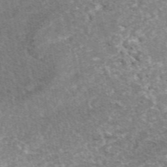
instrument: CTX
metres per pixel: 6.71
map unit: eAb
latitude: 48.0633
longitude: 113.4077
